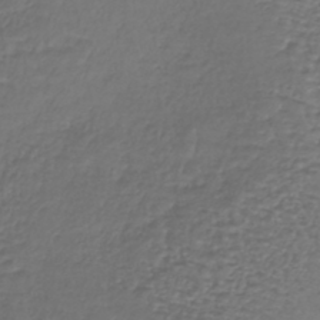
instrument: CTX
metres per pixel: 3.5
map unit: lHb
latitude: -38.4251
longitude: 62.0094
